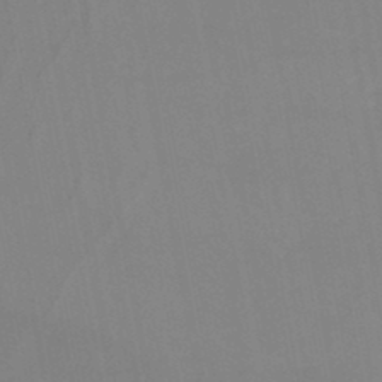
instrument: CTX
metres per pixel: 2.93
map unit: lHb
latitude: -44.9920
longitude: 77.1053
